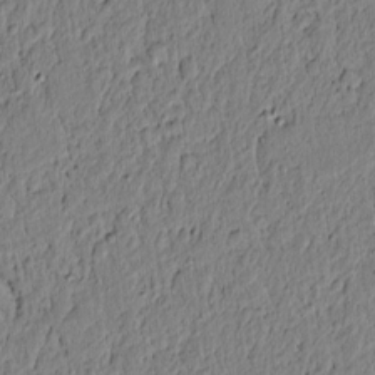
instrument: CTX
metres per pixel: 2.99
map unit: lAvf
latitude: 5.8583
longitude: 164.1984
